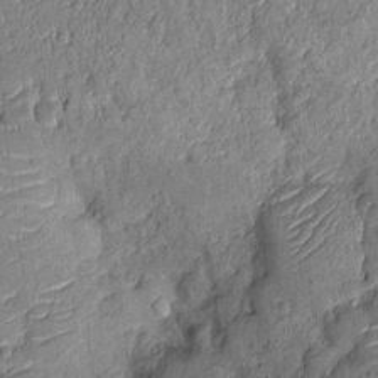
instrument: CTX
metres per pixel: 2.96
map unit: Nhu
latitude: -12.3117
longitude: -22.8947
